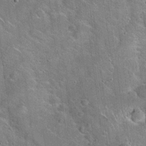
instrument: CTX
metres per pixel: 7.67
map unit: Hto
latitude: 20.3468
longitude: -51.0080
